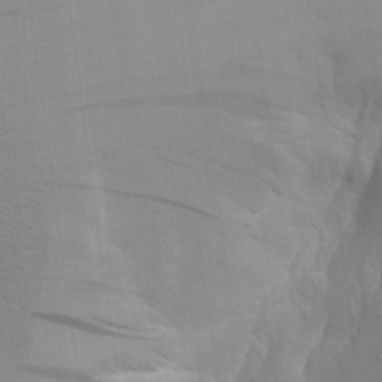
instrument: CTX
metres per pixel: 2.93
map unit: Aa
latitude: 18.6679
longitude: -125.0647
